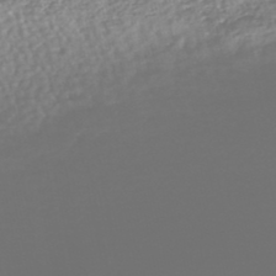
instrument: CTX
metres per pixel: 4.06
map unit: HNhu
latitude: -49.0676
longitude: 102.1039
